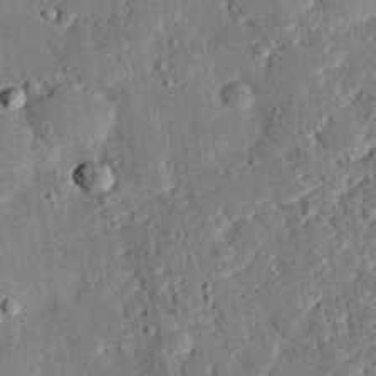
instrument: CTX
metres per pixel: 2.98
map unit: eHh
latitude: 27.8772
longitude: -82.6679
